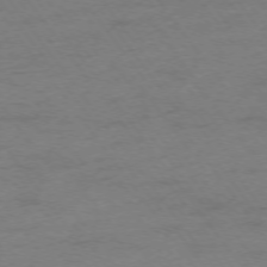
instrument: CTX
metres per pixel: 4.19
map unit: Ap
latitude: -75.2943
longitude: -73.5938
